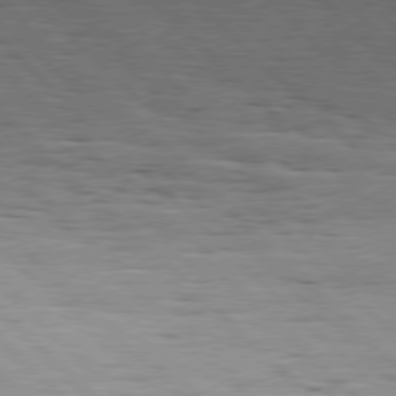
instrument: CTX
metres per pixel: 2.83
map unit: Hpe
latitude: 77.5749
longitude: -127.3104
